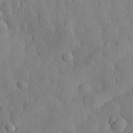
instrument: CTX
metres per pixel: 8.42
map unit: eHh
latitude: 29.5749
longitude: -77.3670
